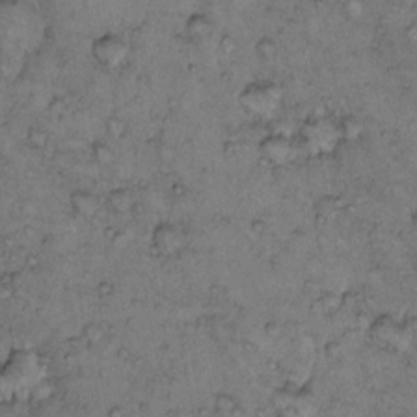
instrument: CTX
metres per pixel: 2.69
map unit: Hto
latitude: 9.6127
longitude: -58.1956
